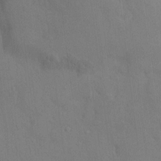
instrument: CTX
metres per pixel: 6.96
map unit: HNhu
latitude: 6.8569
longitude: -3.2915
